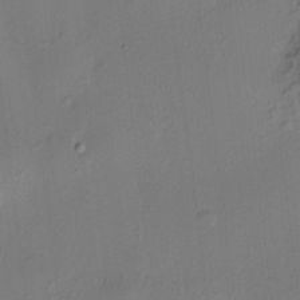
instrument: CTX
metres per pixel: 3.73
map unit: HNhu
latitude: 8.4034
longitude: 15.2565
